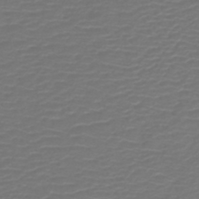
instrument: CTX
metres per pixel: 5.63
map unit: lHb
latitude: -43.7477
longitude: 77.1431
